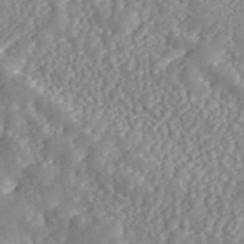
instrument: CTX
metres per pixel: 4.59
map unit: ANa
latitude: 46.1389
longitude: 23.1431
